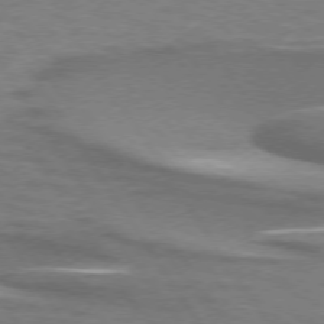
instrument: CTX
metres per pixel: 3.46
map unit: lApd
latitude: 74.1956
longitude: -51.0647
